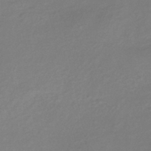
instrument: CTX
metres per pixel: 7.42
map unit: lHb
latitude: -37.6910
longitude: 71.5966
